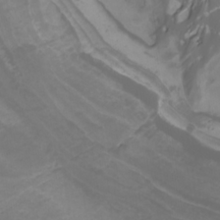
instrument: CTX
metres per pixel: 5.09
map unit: Nhu
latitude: -11.3510
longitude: -74.8569
